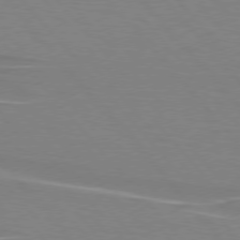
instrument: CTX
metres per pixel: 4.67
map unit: lApd
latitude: 75.9717
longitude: -80.8758
